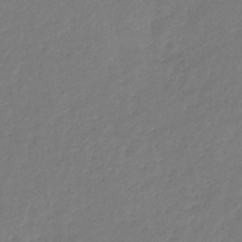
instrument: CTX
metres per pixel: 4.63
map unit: eHb
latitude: -30.1228
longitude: 71.0109
